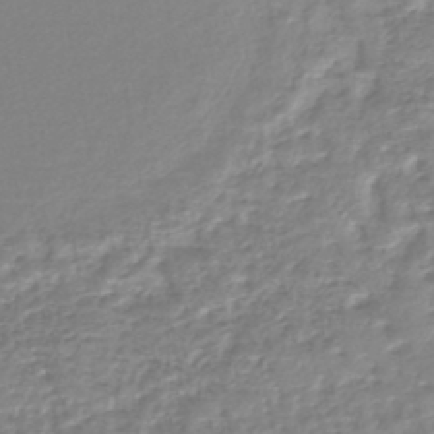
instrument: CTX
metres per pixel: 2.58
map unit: lHb
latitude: -44.4440
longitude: 67.9556
